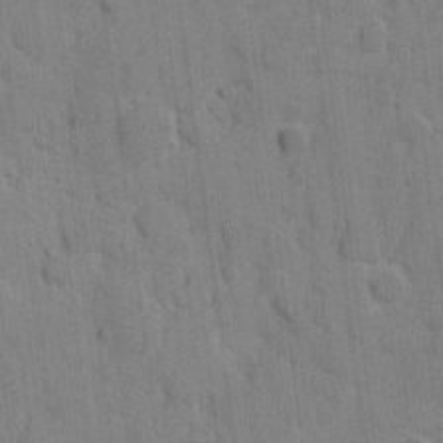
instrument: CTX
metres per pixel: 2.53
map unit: eHh
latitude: 8.3278
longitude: -66.1577
